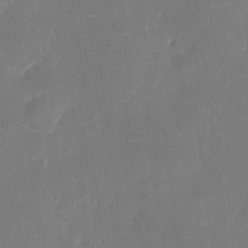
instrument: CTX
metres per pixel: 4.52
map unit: eHh
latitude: 5.6883
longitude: -69.5371
